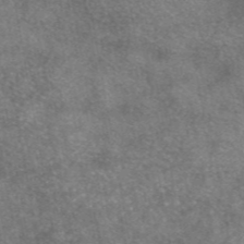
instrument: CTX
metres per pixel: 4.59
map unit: eAb
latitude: 45.9339
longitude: 123.6344
